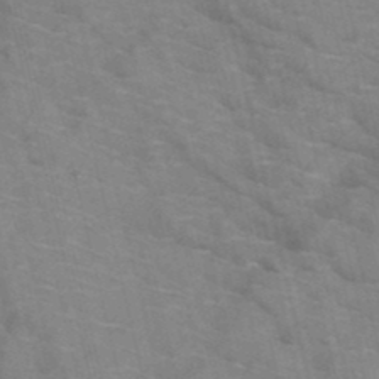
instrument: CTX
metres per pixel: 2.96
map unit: HNb
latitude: -47.8422
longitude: -47.9528
